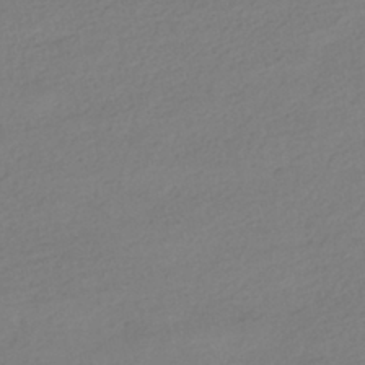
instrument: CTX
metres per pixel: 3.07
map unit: HNhu
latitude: -41.4076
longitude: 97.1809
